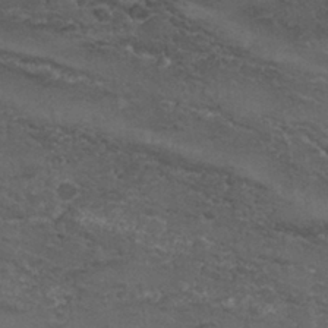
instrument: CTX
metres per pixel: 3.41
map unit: Nhu
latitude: 29.4237
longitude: -53.4993
